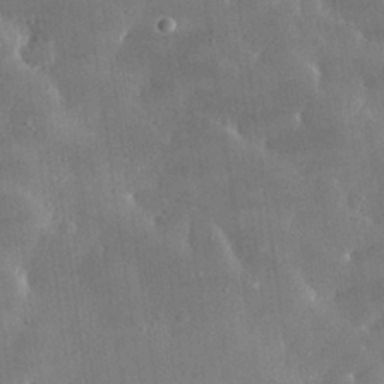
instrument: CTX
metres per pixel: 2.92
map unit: lHvf
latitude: 31.3293
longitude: -92.7246
